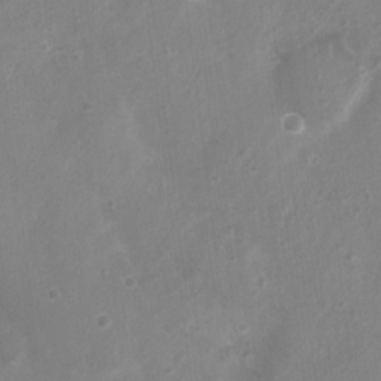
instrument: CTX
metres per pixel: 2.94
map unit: Nhu
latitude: 4.7435
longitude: -17.1970
